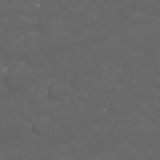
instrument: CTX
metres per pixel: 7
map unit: Nhu
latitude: 23.4615
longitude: -61.6127
